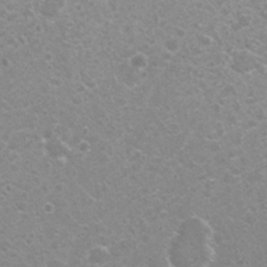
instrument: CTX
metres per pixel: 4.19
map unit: Nhu
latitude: 7.9528
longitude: -20.8569
